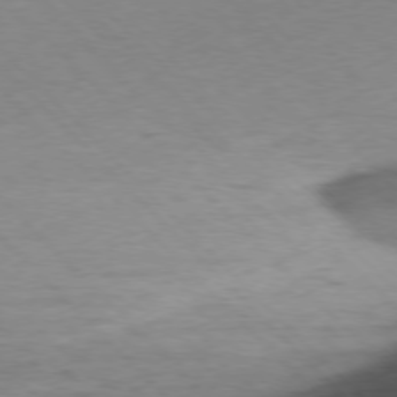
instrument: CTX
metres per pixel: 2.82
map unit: Ap
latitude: -77.2187
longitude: -80.4412
